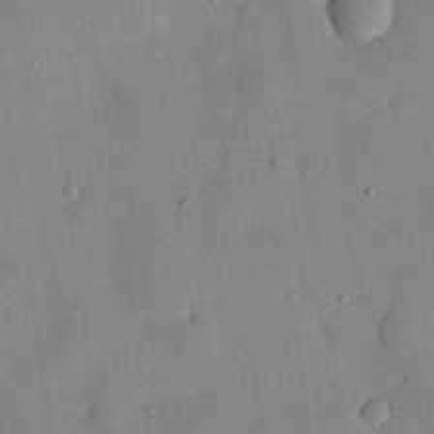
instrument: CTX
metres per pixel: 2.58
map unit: eHh
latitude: 26.5924
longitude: -75.8017
